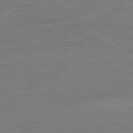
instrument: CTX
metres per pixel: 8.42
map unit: Ap
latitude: -77.9745
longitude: -80.6113
